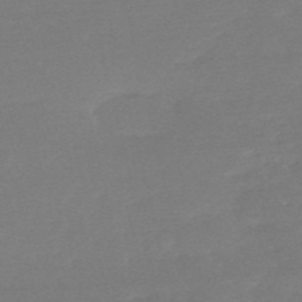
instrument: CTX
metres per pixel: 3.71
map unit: HNb
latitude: -55.5777
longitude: -40.4601
